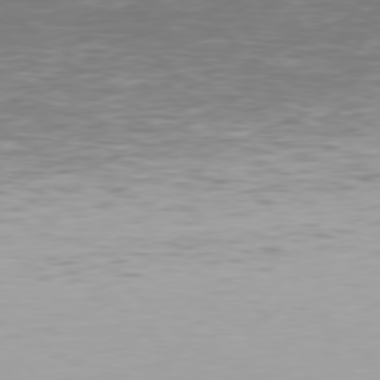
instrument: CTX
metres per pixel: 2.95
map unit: Hpe
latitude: 78.1578
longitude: -167.6316
